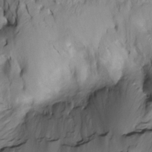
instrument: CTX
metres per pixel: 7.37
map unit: Htu
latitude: -4.2739
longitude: 150.0472
